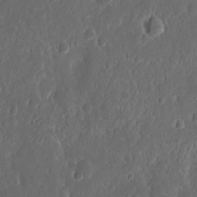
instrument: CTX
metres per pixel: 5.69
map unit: Nhu
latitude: 14.0255
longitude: -73.2348
